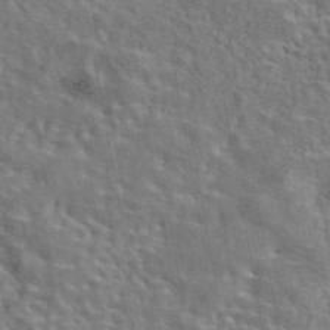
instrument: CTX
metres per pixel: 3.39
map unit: eAb
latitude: 43.8961
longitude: 113.5210
